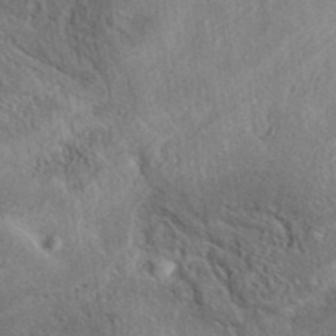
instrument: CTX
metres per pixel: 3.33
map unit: eAb
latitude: 38.6679
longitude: 112.2173
